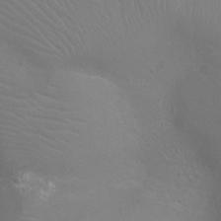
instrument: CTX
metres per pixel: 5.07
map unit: Ht
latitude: -9.5588
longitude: -20.4601
